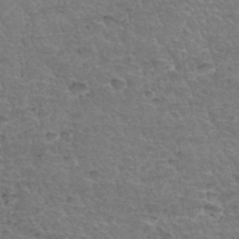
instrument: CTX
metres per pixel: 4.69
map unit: Hto
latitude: 35.1403
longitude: -46.8002
